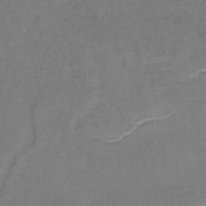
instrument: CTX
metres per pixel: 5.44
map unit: lHb
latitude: -38.1417
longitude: 61.3888
